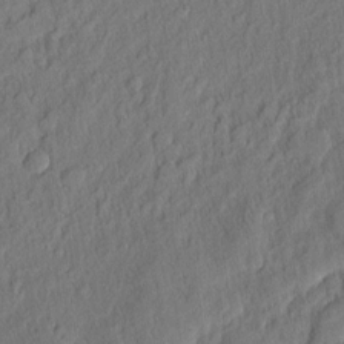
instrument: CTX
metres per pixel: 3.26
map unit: eHh
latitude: 5.6316
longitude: -76.7624
